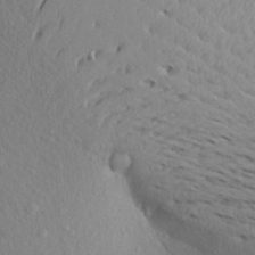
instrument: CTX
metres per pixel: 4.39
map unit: Aa
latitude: 23.7261
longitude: -146.7247
